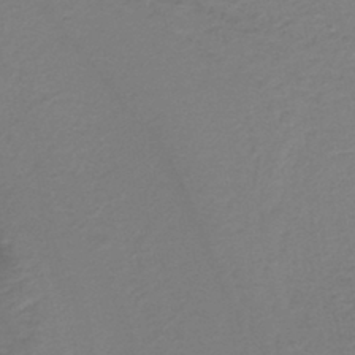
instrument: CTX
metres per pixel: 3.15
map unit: lHb
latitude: -41.1053
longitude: 51.8422
